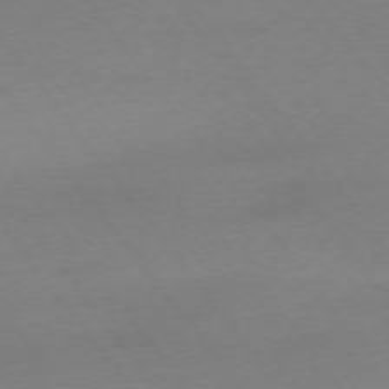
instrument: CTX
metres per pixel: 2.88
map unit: Ap
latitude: -75.1620
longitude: -83.3481
